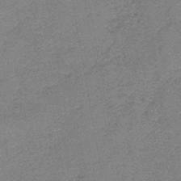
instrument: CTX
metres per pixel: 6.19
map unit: eHb
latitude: -42.1227
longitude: 80.0283
